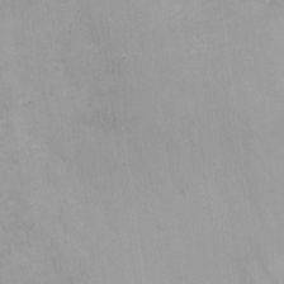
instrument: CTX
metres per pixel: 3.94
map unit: Nhu
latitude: -10.8219
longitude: -36.3845
